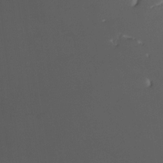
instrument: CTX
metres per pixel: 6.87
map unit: Htu
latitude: -12.9920
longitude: -71.3481
